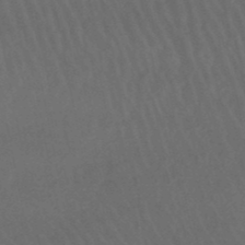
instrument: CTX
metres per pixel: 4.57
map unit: lHb
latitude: -49.9178
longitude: 75.9367
